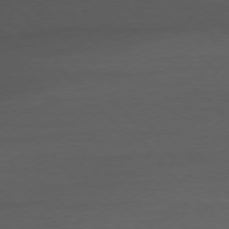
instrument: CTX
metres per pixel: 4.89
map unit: Ap
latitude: -77.5021
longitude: -71.1025
